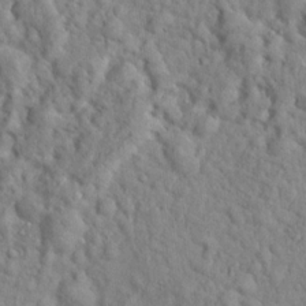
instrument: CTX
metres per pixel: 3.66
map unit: Hto
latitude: 16.8758
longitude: -52.4790
